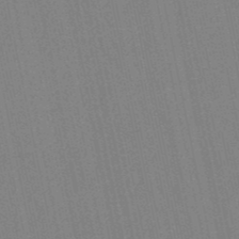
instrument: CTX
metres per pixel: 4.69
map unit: eHb
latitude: -50.1606
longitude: 69.5210
